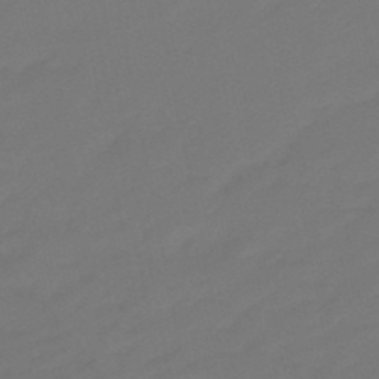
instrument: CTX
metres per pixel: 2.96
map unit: eHb
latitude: -47.2754
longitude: 86.2928
